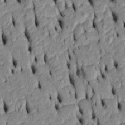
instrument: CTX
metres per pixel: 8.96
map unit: Htu
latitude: -6.3117
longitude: 155.2376
